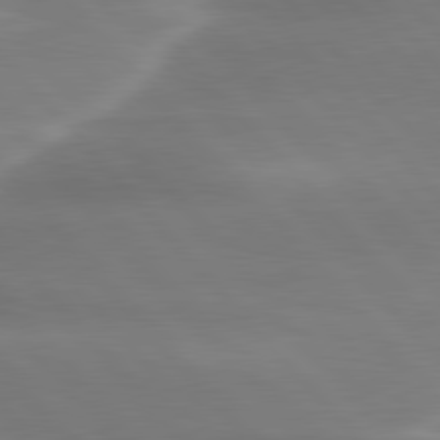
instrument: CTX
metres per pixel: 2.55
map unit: lApd
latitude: 79.8206
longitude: -114.3278
